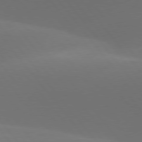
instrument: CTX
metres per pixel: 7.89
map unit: lApd
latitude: 77.8205
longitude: -52.7813
